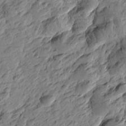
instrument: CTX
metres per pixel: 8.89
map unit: Htu
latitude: -3.1053
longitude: -179.0837
